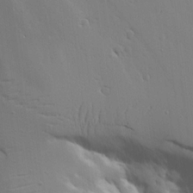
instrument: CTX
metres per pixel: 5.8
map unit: Aa
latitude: 20.5735
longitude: -124.4034
